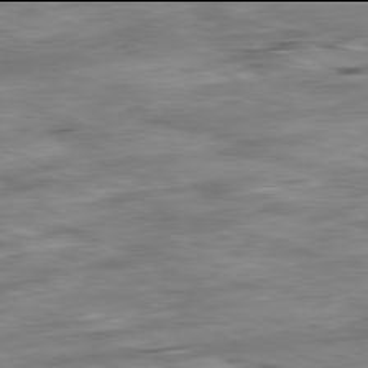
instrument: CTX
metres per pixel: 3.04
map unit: Ap
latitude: -82.0094
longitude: -80.8002
